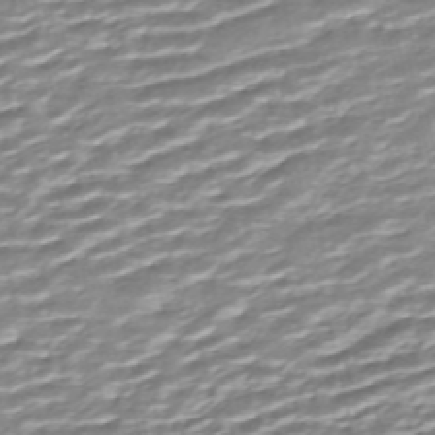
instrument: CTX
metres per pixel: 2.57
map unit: ANa
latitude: -44.4818
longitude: 104.8975
